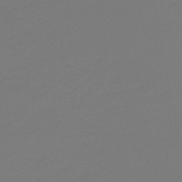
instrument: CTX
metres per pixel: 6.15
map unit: eHb
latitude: -47.1242
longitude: 86.3495
